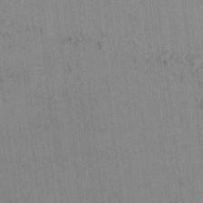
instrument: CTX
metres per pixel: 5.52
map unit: lAvf
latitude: 7.8583
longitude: 165.5966
